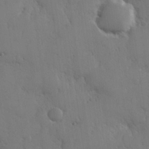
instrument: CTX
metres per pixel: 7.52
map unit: Hve
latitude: 26.6680
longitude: 150.4818
